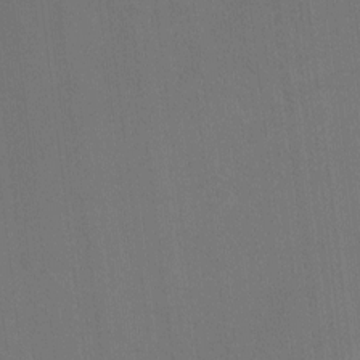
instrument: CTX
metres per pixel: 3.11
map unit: Ht
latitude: -8.4251
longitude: -38.7435
